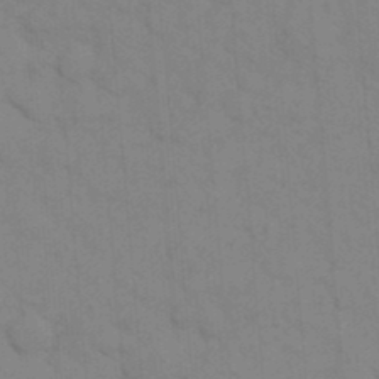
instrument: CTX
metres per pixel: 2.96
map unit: eHh
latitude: 18.5356
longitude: -64.1011
